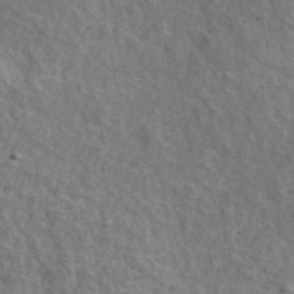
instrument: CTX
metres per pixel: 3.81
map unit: ANa
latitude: 47.8395
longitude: -76.1955
